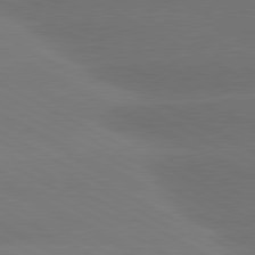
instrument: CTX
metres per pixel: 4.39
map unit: lApd
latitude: 80.8380
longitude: -147.7261
